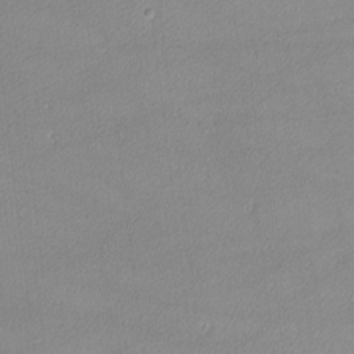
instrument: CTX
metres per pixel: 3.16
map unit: lHvf
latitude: -12.3306
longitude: -102.5357
